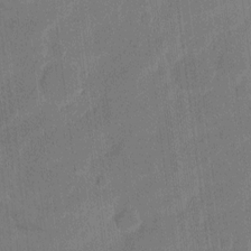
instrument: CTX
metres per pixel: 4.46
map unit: eHh
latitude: 11.0459
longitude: -67.0647
